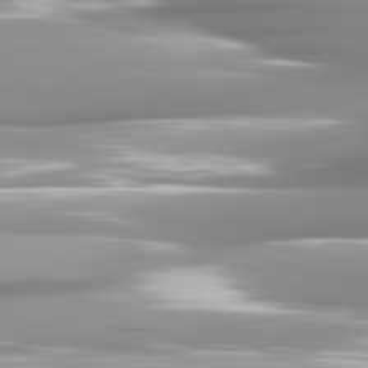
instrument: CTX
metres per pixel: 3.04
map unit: lApd
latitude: 81.8772
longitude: -143.4238
